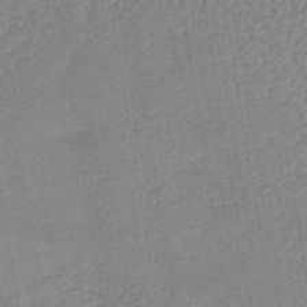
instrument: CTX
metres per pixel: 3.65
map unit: lHb
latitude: -40.0472
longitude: 62.8975
